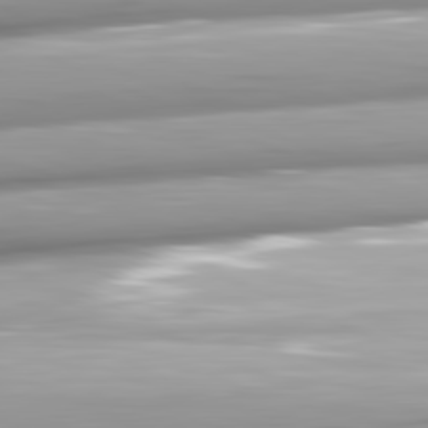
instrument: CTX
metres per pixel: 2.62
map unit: lApd
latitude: 81.7639
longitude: -147.0081
